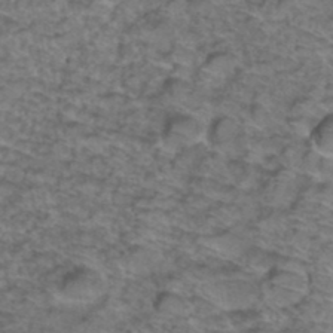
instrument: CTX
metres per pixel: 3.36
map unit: Hto
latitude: 38.0822
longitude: -45.1781
